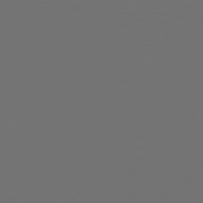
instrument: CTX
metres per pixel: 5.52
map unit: Hpe
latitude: 76.7246
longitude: -166.1955
